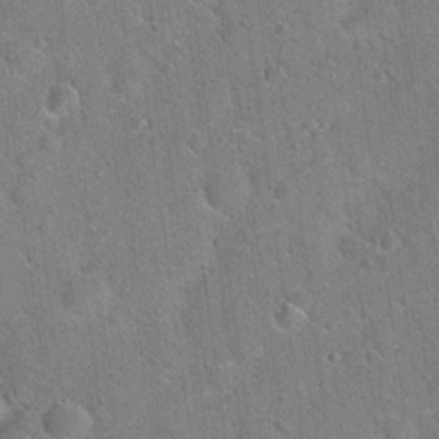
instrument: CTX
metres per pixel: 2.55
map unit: Hto
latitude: 20.8002
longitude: -51.6693
